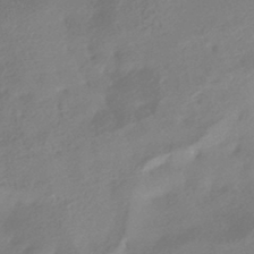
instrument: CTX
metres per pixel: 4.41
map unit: HNhu
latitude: -42.4817
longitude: 92.0094
